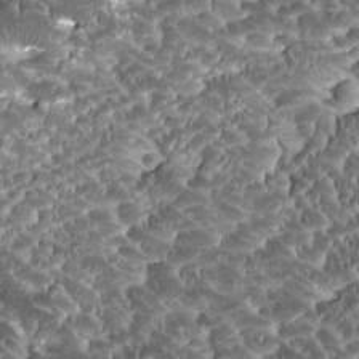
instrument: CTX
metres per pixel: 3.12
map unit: HNhu
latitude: -0.3685
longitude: 1.1432
